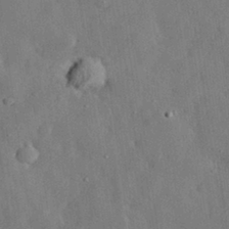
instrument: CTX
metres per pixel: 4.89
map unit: eHh
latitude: 30.4979
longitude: -77.4237
